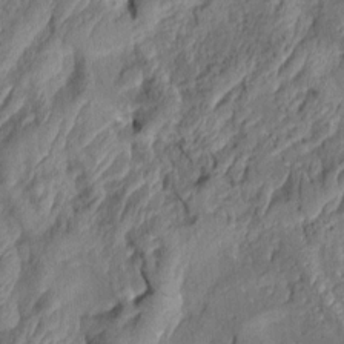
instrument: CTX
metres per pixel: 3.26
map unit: Aa
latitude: 9.1214
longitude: -131.7261
